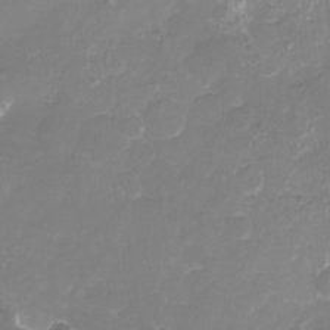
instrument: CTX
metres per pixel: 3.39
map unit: eHh
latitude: -6.8408
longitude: -77.8205
